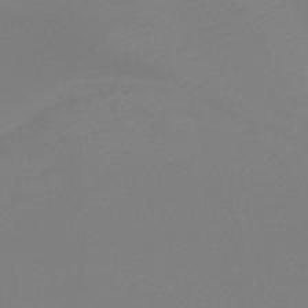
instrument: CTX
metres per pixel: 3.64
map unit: lHb
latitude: -45.5021
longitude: 64.6330
